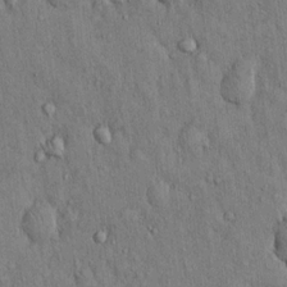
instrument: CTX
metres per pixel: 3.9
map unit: Hto
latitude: 13.9717
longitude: -58.9136
